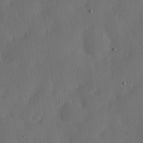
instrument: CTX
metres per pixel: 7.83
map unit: lHvf
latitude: 19.1592
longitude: -115.1403
